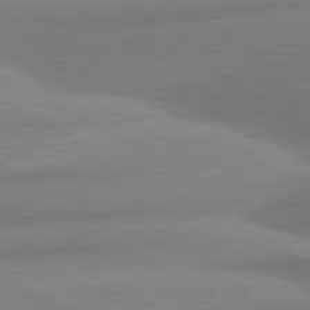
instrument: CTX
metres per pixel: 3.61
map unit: lApd
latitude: 80.7057
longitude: -163.1781
